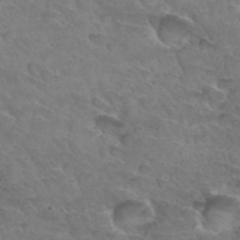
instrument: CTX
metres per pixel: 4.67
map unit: Hto
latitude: 33.4049
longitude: -46.1578
